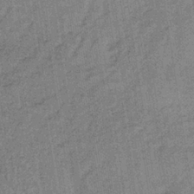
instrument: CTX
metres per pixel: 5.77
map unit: lHb
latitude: -35.9556
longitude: 64.5007
